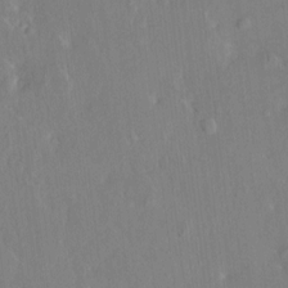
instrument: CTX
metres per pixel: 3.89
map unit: HNhu
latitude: 6.6679
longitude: 2.7463
